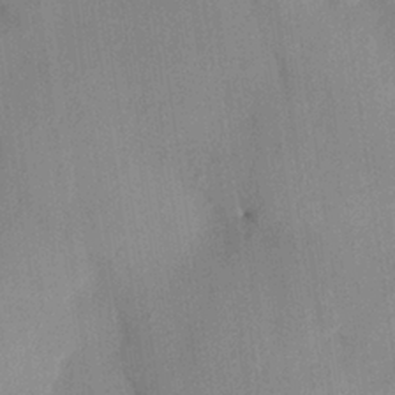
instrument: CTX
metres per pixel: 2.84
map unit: HNhu
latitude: 13.8395
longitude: 11.1998
